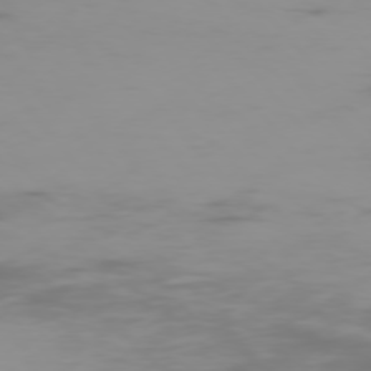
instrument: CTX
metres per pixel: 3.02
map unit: Ap
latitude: -76.6141
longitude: -74.1956
